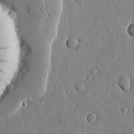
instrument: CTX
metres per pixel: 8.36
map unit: lHvf
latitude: 17.2915
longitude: -113.8394
